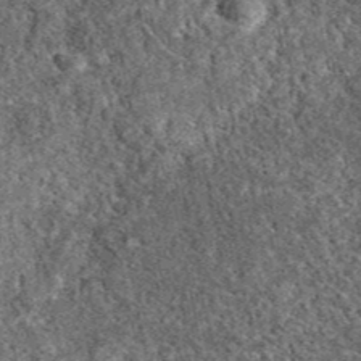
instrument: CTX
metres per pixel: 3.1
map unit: eAb
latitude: 38.0444
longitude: 110.4629
